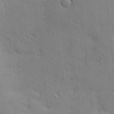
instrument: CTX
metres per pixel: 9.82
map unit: Nhu
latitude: 2.4034
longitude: -75.1781
